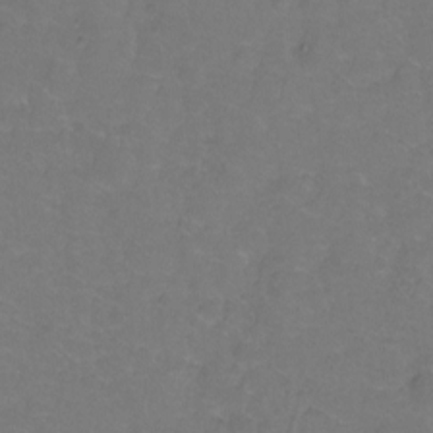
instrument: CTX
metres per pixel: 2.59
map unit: Hto
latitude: -1.8990
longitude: -34.0444
